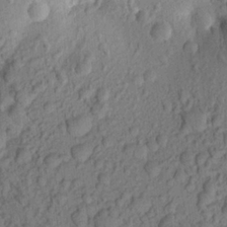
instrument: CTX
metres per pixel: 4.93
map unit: Aa
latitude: 22.4979
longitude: -147.8395
